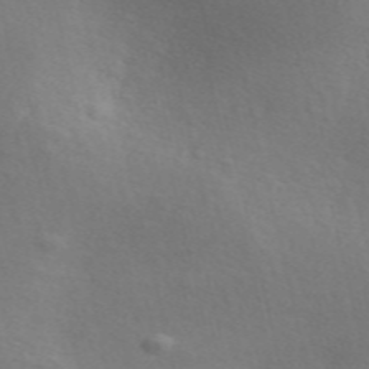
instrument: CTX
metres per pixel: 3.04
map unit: ANa
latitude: 51.7449
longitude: -71.1214
